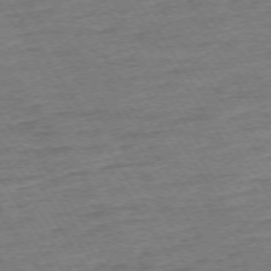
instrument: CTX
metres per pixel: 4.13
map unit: Ap
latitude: -74.0661
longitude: -84.6491
